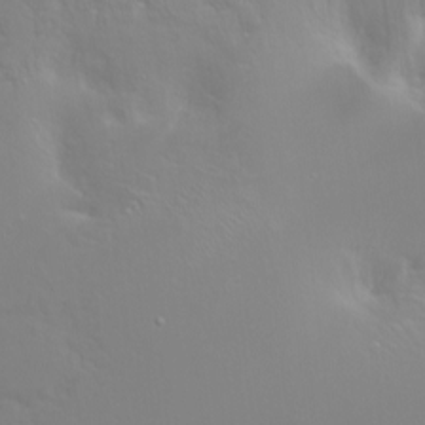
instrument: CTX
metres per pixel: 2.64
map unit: Ht
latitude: -2.3495
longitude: -60.9513
